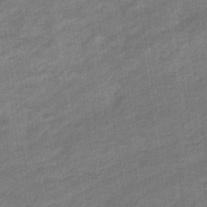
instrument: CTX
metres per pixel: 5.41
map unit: eHb
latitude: -36.6140
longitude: 77.7856
